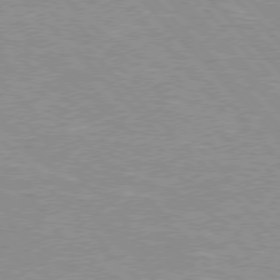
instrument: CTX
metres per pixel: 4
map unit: Hpe
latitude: 76.3089
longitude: -152.8380
